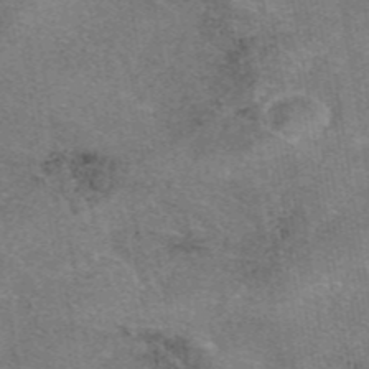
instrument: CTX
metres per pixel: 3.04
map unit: eAb
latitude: 47.4805
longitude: 102.8219
